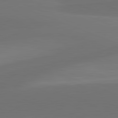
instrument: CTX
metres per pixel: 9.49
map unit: lApd
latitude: 82.2333
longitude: -156.1199
